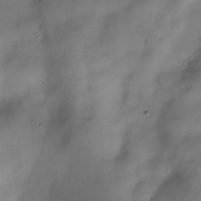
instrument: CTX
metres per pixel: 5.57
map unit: Hve
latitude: -31.8233
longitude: 91.1243
